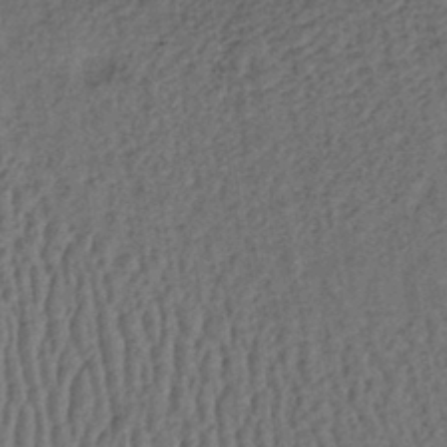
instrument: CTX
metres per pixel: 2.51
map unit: lHb
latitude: -39.6344
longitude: 62.5762
